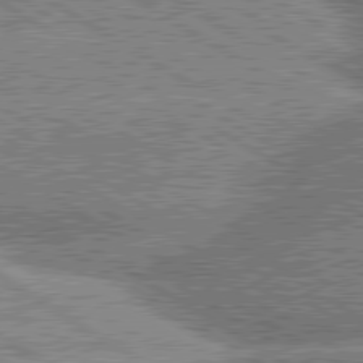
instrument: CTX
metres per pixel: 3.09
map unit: lApd
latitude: 80.3467
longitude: -151.9906
